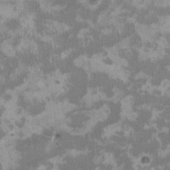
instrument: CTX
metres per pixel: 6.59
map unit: HNhu
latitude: 2.8947
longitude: -4.3845
